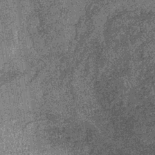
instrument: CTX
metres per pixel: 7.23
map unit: lHb
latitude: -37.2942
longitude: 67.6722
